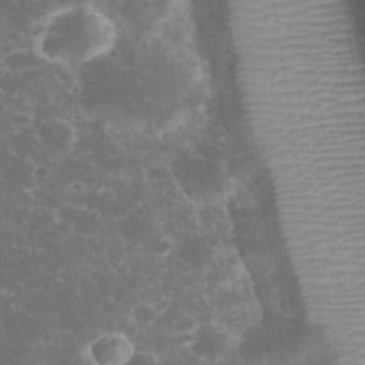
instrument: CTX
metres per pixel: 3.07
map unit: eHh
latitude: 33.2537
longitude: -61.4993
